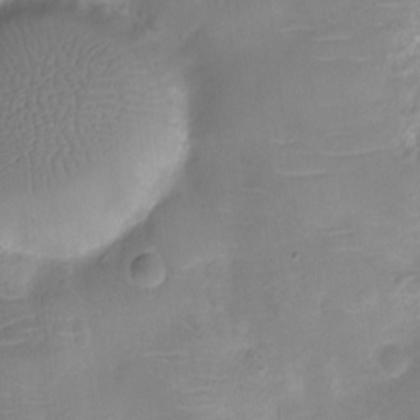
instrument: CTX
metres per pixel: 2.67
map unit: Ht
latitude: -12.1228
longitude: -24.3467
